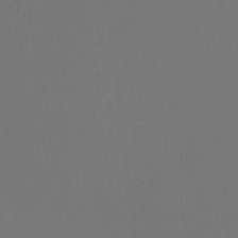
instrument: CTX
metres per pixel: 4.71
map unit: Ht
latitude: -14.5763
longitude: -52.8002
